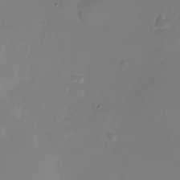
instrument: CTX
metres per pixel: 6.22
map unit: Nhu
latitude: -26.4251
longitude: -72.4601
